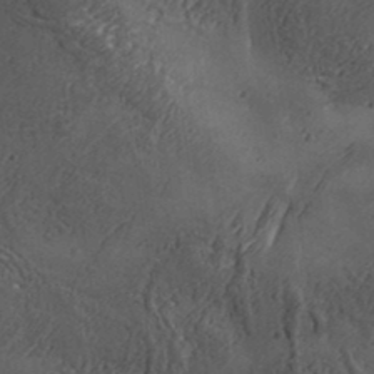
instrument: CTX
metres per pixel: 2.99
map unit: Aa
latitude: 33.7450
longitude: -134.7624
